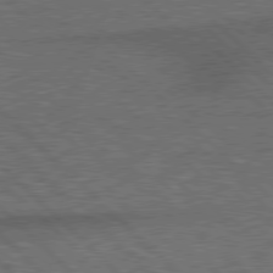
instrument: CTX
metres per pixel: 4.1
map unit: Hpe
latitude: 78.1956
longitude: -158.3278
